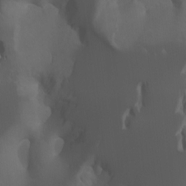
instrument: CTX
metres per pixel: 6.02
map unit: Htu
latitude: -7.5210
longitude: -64.8758
